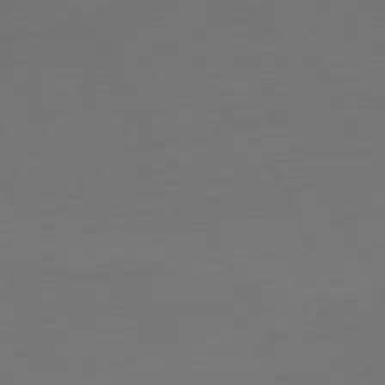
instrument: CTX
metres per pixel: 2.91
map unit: Ap
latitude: -74.8408
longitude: -69.1214
